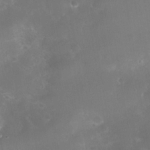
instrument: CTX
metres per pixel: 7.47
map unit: Nhe
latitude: -37.2565
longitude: -113.7449
